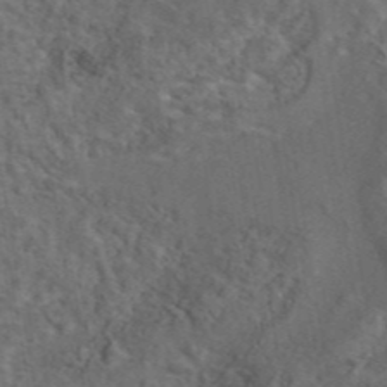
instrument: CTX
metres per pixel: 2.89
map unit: eAb
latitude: 43.6883
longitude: 111.2187
